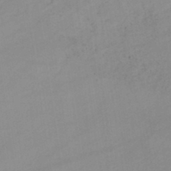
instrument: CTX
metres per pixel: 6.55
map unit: lHb
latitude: -44.3306
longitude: 67.1620
